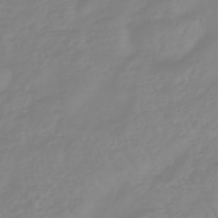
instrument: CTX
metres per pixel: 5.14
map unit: eHb
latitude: -45.7478
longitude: 82.4251
